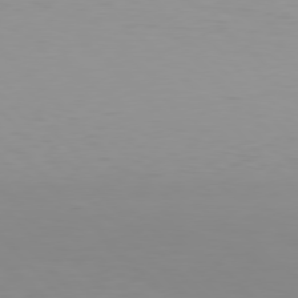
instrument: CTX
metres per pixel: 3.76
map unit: Hpe
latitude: 77.5371
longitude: -170.3089
